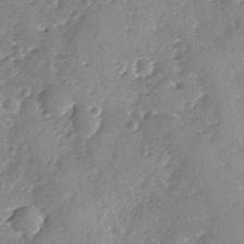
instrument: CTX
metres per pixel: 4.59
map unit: Ave
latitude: -8.7652
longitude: -117.7261
